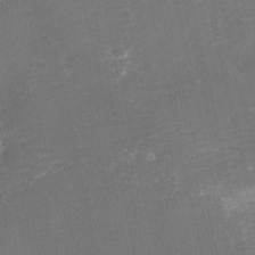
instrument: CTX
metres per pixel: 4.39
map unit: eHh
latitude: -3.7288
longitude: -76.6679
